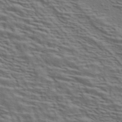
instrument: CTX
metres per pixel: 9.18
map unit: ANa
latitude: 44.8002
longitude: 38.3117
